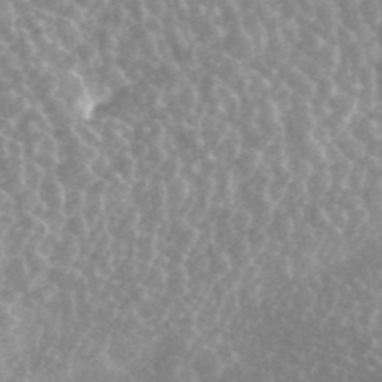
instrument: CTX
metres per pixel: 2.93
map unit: ANa
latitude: 43.8206
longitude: 24.2361
